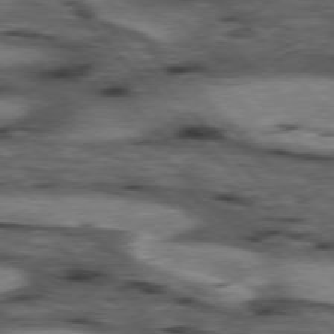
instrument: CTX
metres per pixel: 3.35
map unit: lApd
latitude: 77.0080
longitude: -49.7072
